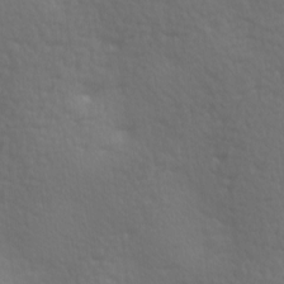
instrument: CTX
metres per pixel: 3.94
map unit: lAa
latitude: -8.6707
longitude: -125.7449
